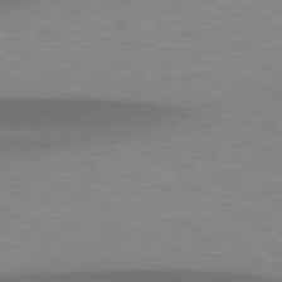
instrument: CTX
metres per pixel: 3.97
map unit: lApd
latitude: 79.4994
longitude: -94.0444
